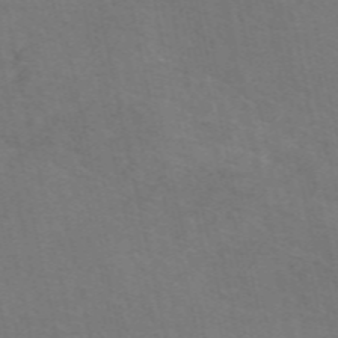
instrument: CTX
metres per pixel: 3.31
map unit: eAb
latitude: 51.1403
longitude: 113.0676
